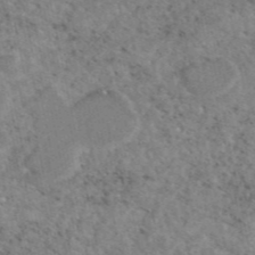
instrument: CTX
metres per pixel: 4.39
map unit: eAb
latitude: 46.5924
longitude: 115.7288
